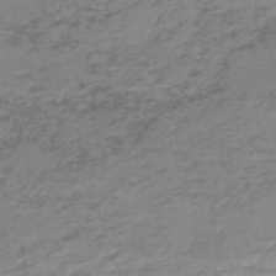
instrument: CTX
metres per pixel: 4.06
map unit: HNb
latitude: -52.0850
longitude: -52.5357
